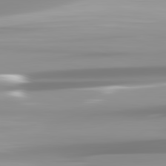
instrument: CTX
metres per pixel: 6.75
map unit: lApd
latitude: 82.2333
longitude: -139.2348
